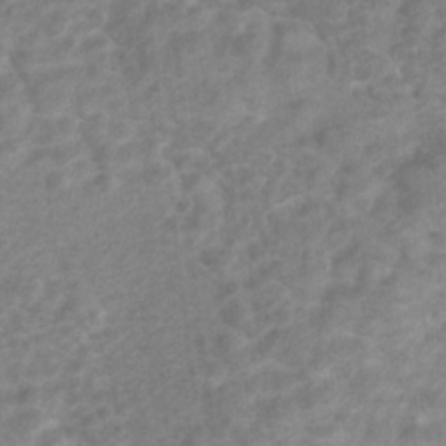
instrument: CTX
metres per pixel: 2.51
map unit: Hto
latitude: 7.0080
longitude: -31.5183
